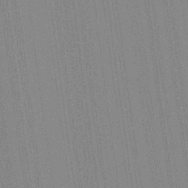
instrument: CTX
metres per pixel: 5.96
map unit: Aa
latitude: 28.2522
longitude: -147.3671
